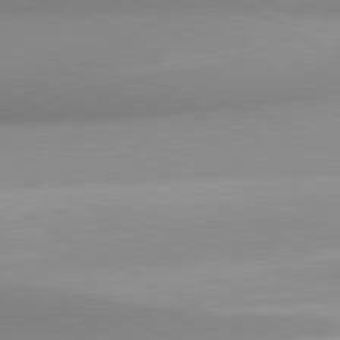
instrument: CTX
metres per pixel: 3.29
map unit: lApd
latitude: 80.6490
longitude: 135.8044
